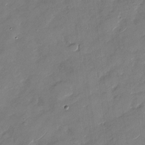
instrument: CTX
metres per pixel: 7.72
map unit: Nhu
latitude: -29.2565
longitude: -73.2159
